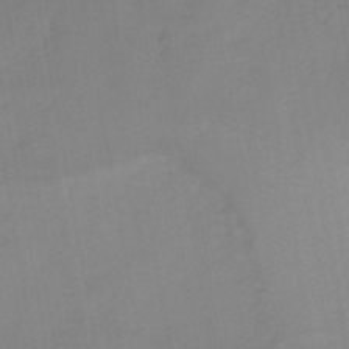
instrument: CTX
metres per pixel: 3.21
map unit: HNb
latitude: -43.7855
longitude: -39.7827
